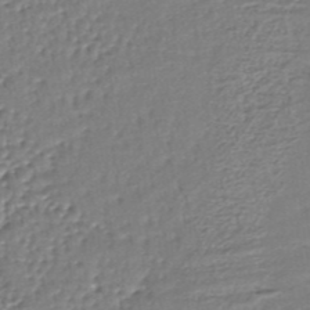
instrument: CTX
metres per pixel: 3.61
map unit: lHb
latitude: -37.4454
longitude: 59.1431
